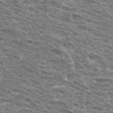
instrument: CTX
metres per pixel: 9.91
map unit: Hto
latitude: 33.4237
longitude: -40.6679
